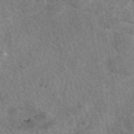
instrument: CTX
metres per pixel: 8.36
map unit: eAb
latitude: 49.0647
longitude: 109.0108
